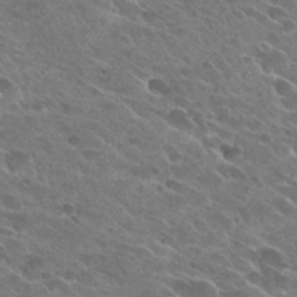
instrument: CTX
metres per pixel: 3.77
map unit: Hto
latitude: 26.5924
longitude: -41.9528
